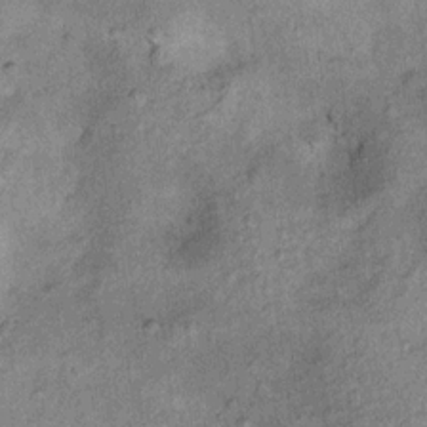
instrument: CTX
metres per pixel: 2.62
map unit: Ht
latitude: 11.4238
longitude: -39.2726
